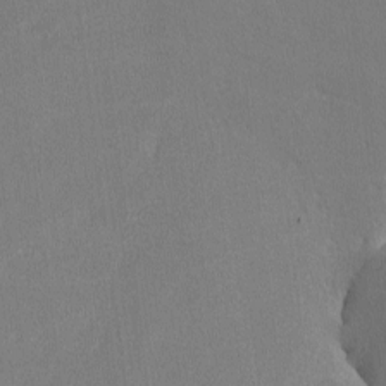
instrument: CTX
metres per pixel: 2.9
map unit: lHvf
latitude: -11.8800
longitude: -100.0633
